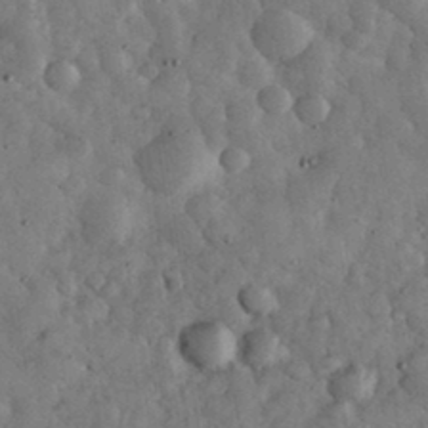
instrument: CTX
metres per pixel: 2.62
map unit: eHh
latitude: 34.4790
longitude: -68.6113
